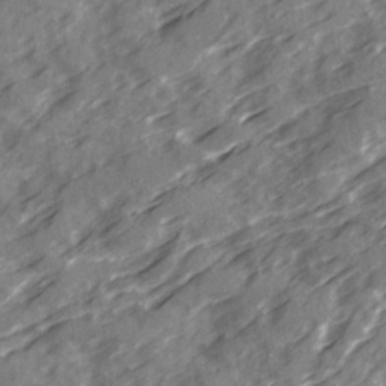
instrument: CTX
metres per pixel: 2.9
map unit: Ave
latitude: 19.5938
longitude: -131.0459
